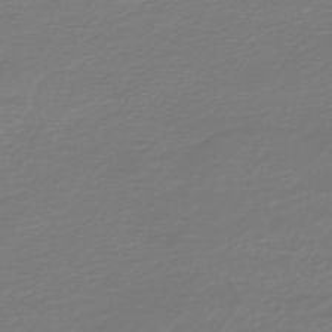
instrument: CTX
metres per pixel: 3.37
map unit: HNb
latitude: -46.8408
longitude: 54.4440
